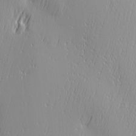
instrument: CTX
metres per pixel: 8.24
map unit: Ave
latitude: 2.8002
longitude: -113.0269
